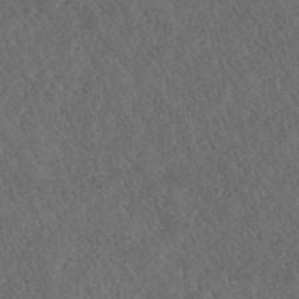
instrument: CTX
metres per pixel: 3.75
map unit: ANa
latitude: 40.5167
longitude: 18.5574
